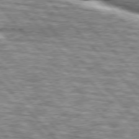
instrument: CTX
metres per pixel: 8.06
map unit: lApd
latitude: 76.3656
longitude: -82.8569
